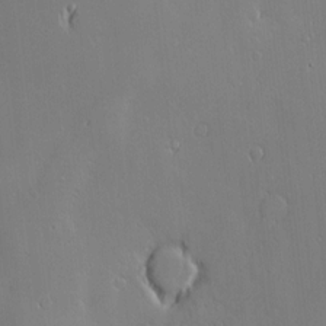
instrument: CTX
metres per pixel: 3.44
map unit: Nve
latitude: -9.7478
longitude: 173.8044
